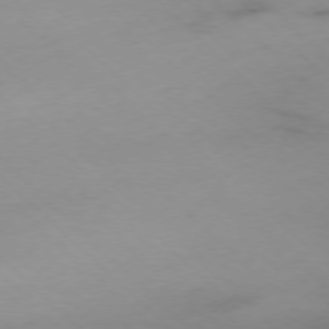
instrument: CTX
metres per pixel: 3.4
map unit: Ap
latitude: -77.5399
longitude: -90.7246
